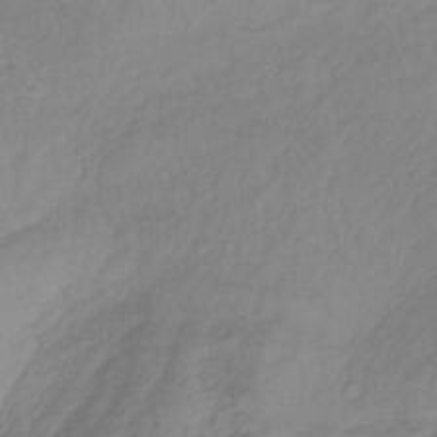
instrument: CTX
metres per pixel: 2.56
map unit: lHb
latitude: -37.0108
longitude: 69.5777
